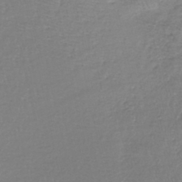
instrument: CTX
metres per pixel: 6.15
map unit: lHb
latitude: -41.1431
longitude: 65.5399
